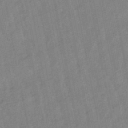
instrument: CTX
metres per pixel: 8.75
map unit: lHb
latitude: -48.5763
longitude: 80.1417
